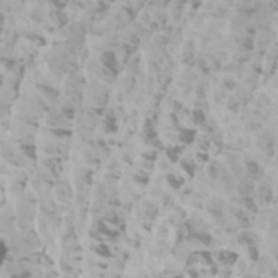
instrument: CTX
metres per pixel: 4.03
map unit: Htu
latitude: -5.4454
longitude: -74.3467
